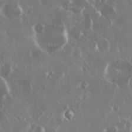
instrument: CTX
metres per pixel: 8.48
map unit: Nhu
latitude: 29.6127
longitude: -60.6112
